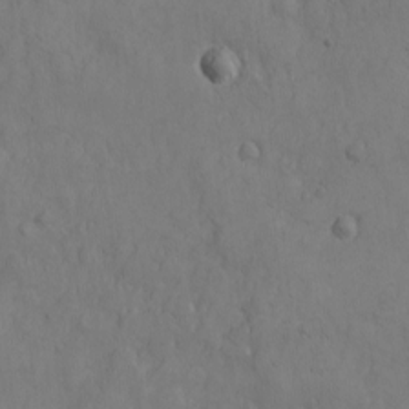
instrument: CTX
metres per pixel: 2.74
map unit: eHh
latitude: -8.6140
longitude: -66.7624
